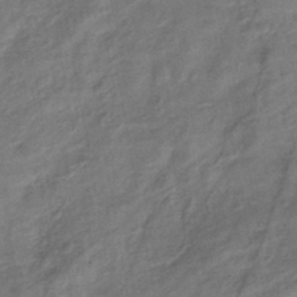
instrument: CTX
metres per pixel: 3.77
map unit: eHb
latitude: -43.2187
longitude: 83.4832
